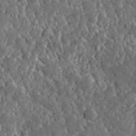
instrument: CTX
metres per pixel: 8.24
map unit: lHvf
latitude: 35.4615
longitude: -87.4804
